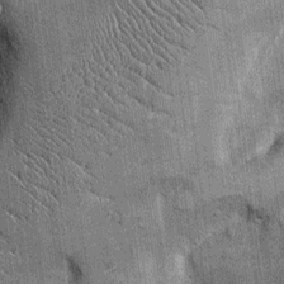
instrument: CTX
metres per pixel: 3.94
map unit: Ht
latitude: -2.7652
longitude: -12.7813
